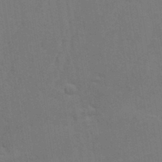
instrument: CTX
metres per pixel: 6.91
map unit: eHh
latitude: 33.1781
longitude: -132.3656
